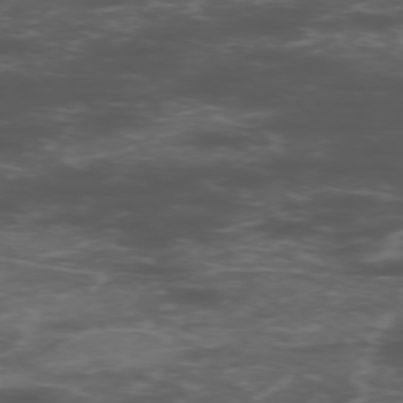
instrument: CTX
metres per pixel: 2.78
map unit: Hpe
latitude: -75.6344
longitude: -19.4804
